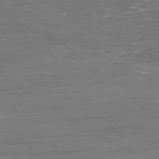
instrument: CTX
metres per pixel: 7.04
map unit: Ap
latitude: -80.2929
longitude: -103.5182
